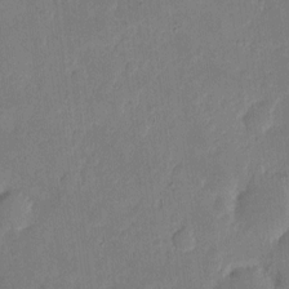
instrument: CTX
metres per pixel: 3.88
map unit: eHh
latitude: 5.1025
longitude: -72.5357
